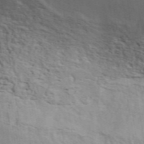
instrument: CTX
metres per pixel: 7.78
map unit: ANa
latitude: 49.1025
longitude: -74.2900
